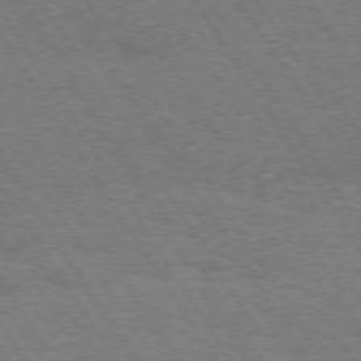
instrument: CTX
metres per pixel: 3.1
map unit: Hpe
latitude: 74.6302
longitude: -141.7260
